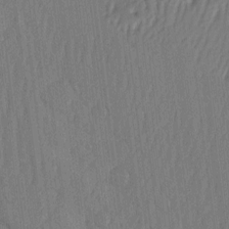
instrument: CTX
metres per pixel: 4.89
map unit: eHh
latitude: -2.0661
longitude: 14.4251
